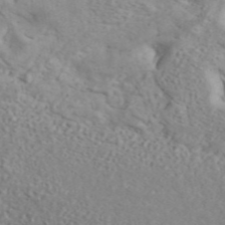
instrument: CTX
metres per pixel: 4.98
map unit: ANa
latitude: 45.7827
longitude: 23.6722
